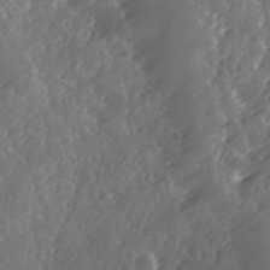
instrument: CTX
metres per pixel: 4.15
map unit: Ave
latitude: 12.5924
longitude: -103.3670
